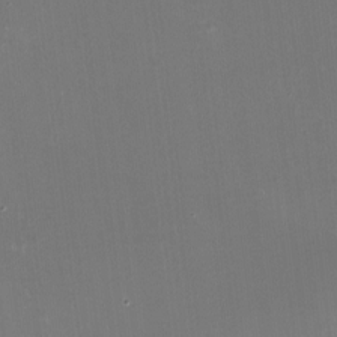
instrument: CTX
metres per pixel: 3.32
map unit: HNhu
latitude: -1.7478
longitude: -5.6883
